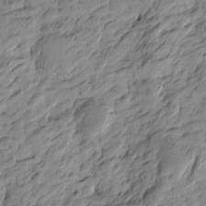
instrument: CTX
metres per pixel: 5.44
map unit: Htu
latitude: -4.2172
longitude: -178.6680
